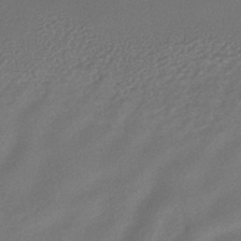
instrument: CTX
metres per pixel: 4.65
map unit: HNhu
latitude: -40.9919
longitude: 92.3873
